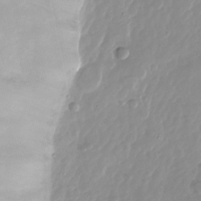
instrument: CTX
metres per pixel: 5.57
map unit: Nhu
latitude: -26.9919
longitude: -61.3481
